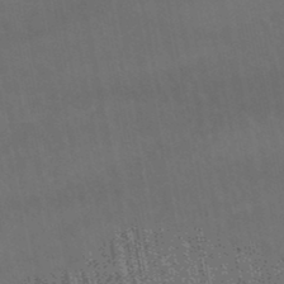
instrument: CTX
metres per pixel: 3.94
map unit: lHb
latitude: -47.9178
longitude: 73.7288
